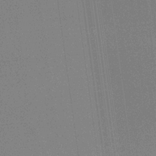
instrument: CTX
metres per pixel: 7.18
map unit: HNb
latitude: -32.5763
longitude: 56.8219
